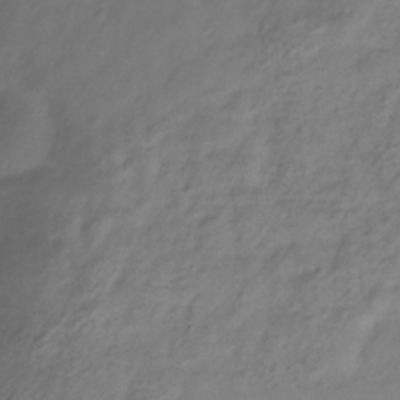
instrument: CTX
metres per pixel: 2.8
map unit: Hve
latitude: -33.4833
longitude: 91.3699
